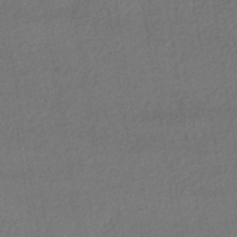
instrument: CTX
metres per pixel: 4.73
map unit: HNhu
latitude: -42.4440
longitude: 96.2362
